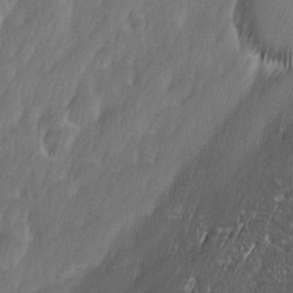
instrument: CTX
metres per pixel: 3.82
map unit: Ave
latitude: 9.8583
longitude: -105.6505
